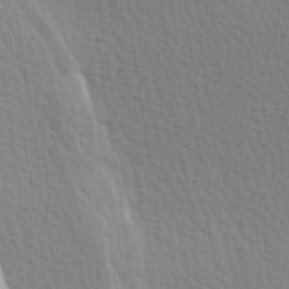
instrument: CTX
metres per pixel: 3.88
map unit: Hve
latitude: 2.3656
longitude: -125.2725
